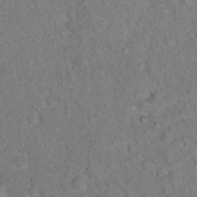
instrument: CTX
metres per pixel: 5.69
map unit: Ht
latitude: 15.2726
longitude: -37.6694
